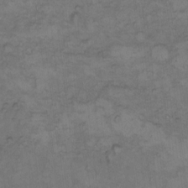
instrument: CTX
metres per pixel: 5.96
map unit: Hto
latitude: 7.2159
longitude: -60.7057
